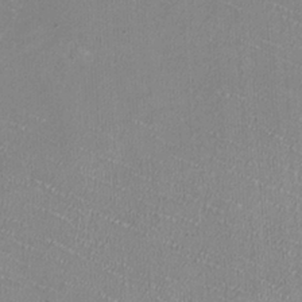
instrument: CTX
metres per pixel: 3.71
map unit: HNhu
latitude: -1.6722
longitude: -1.4048
